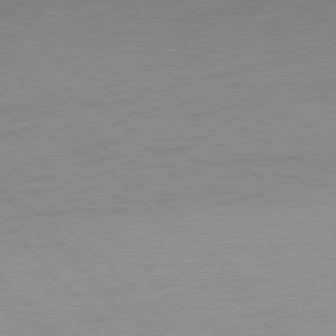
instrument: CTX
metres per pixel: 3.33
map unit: Hpe
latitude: 77.6127
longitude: -163.4994
